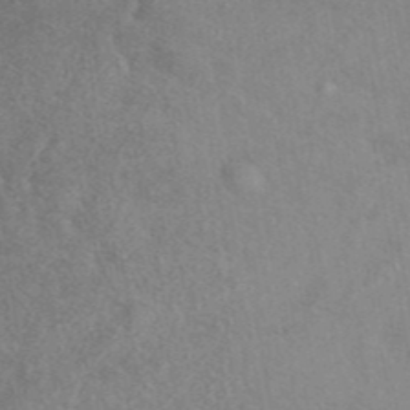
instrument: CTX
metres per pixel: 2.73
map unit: eAb
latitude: 41.6693
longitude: 110.0283
